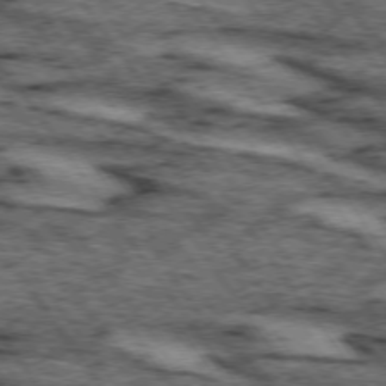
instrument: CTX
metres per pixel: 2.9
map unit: lApd
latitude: 73.8962
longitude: -73.8962
